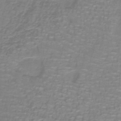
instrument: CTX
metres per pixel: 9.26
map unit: lHb
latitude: -41.0297
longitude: 57.0108
